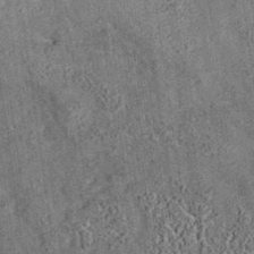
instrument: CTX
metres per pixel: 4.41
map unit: eAb
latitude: 35.4993
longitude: 115.2943
